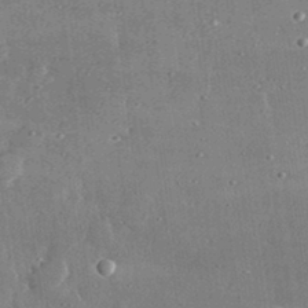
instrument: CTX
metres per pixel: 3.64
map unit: lHvf
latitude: 31.1970
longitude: -89.9717
